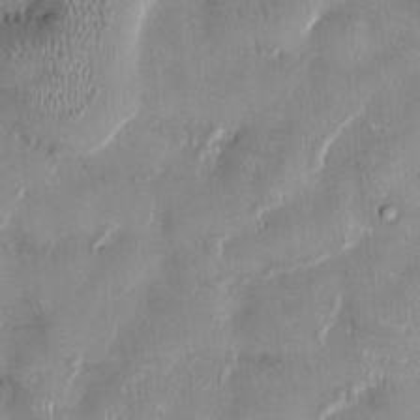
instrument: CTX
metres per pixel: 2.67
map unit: HNhu
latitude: 0.8380
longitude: -4.8191
